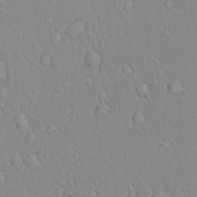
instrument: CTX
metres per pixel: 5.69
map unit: lAvf
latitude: 8.5924
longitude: 168.5195
